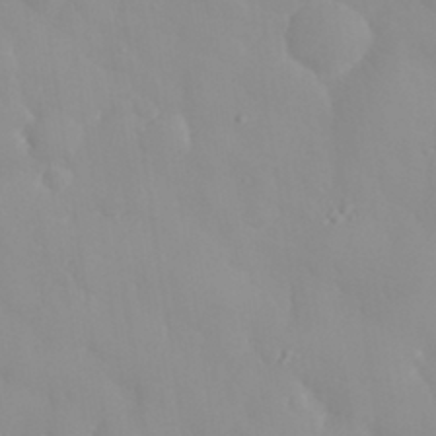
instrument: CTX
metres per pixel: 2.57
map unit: eHh
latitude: 32.2523
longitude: -59.5182
